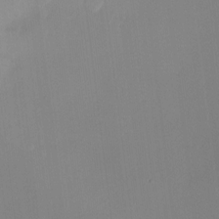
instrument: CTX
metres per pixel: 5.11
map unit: Nhu
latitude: -11.0109
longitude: -33.4237
